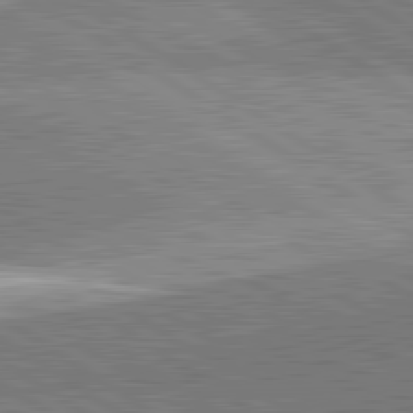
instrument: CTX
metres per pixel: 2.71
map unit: lApd
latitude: 81.7072
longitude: 140.9164
